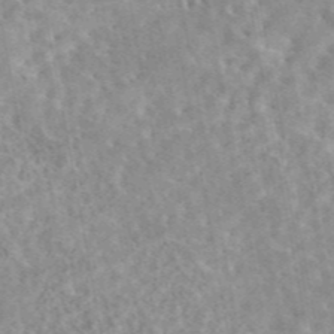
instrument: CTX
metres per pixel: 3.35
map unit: eAb
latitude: 44.6112
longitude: 115.7666
